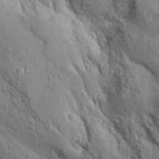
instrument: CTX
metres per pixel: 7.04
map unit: Aa
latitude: 14.0255
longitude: -141.6882
